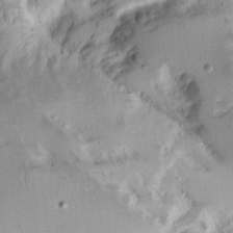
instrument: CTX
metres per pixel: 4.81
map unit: Ave
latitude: 13.2537
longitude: -138.4790
